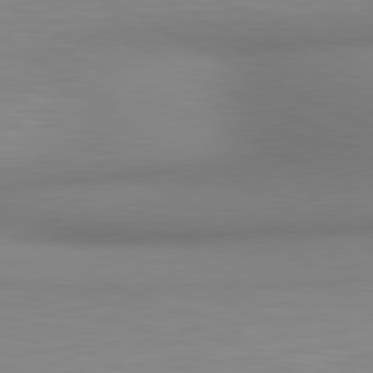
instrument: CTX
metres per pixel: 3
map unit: lApd
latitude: 80.6868
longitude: 131.6533
